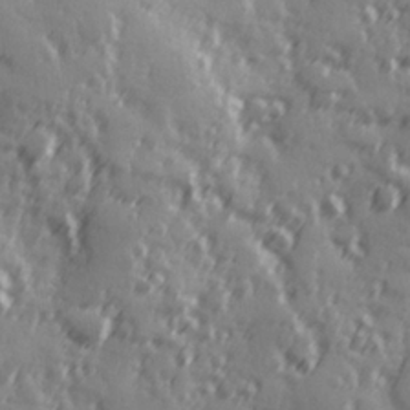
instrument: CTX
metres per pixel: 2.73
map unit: Hve
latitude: 26.0822
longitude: 146.8786
